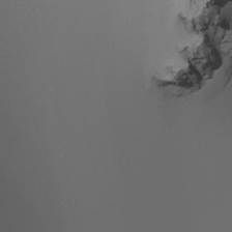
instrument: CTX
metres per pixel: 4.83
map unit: Nhu
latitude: -7.6344
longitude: -94.4223
